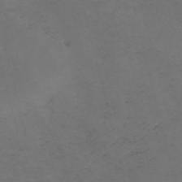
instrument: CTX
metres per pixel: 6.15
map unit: Nve
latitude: -57.5021
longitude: 52.8030
